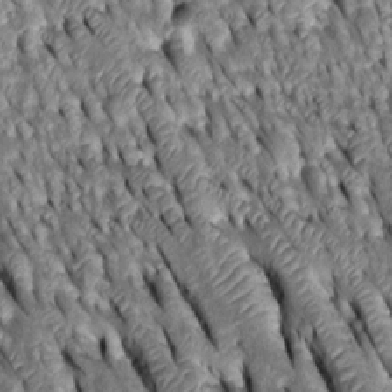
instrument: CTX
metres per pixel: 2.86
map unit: Htu
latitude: -0.6519
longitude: 148.7275
